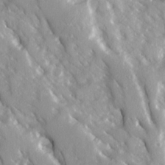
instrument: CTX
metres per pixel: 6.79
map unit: Ave
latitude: 15.1970
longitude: -131.0837
